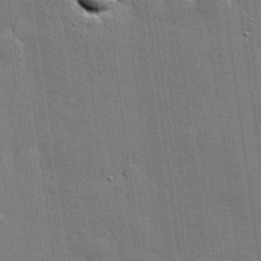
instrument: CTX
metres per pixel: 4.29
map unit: lHvf
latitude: 20.8569
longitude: 145.7289
